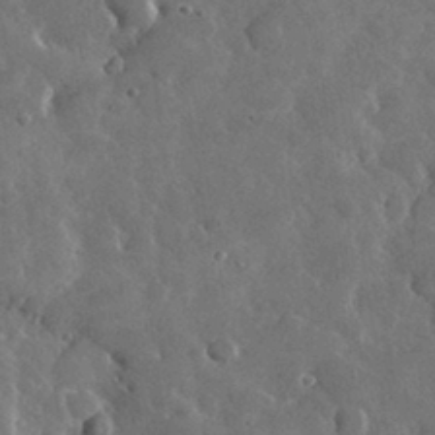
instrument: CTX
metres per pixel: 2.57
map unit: lHvf
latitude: 33.2348
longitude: -87.1214
